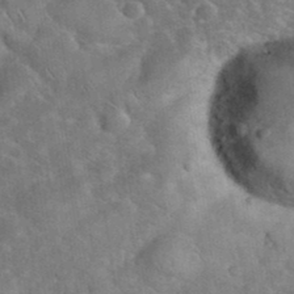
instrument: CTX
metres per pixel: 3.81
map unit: eHh
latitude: 37.4238
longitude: -64.6490
